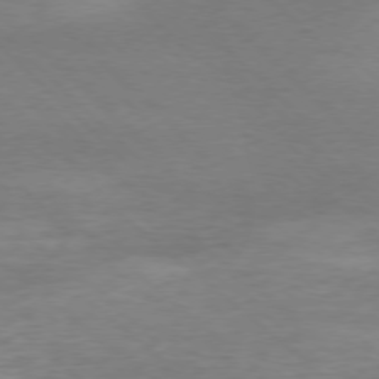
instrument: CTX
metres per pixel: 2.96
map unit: Ap
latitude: -78.1039
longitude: -87.2348
